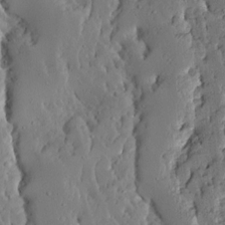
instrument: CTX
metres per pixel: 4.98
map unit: Ave
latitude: 13.4804
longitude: -134.8569
